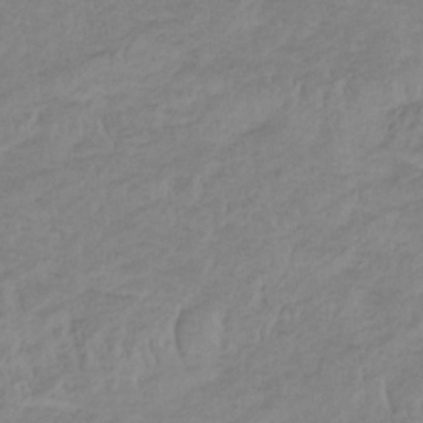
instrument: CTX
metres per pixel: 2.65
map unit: eHb
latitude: -33.5399
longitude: 68.4817
